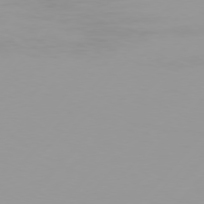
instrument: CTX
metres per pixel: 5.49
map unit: Hpe
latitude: 75.7828
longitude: -128.2711
